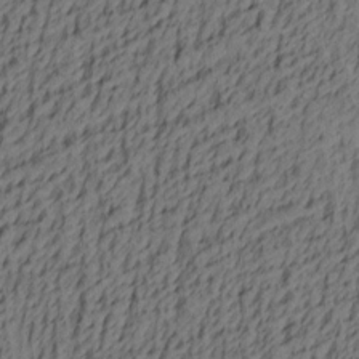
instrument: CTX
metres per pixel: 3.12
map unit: lAa
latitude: 4.4412
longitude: -114.2522
